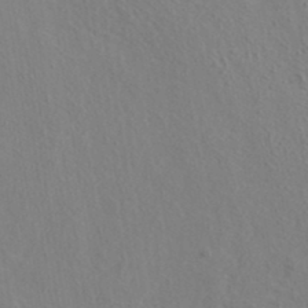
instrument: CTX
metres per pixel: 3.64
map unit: ANa
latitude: 37.4049
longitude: 18.9164
